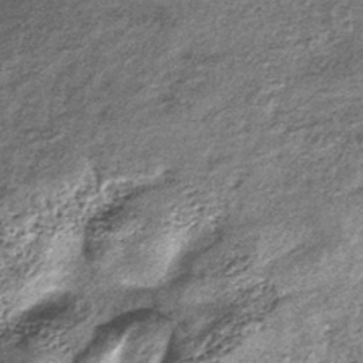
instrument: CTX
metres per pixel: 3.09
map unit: lHb
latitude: -38.8219
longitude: 67.9178
